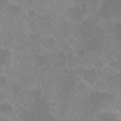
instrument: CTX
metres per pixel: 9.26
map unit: eHh
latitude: -2.0283
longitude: -85.4427
